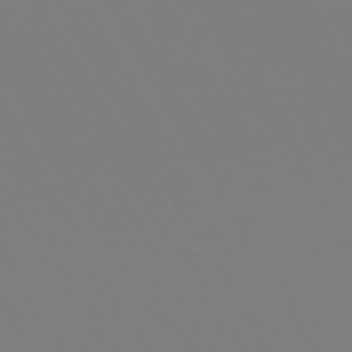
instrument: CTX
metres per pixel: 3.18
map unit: Hpe
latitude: -72.7085
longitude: 10.4818
